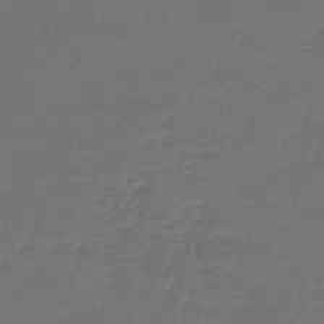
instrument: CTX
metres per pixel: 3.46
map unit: lHb
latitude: -46.1605
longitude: 63.3131
